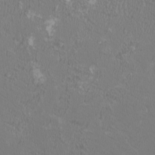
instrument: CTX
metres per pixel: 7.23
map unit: HNhu
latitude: 1.0080
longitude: -1.0269
